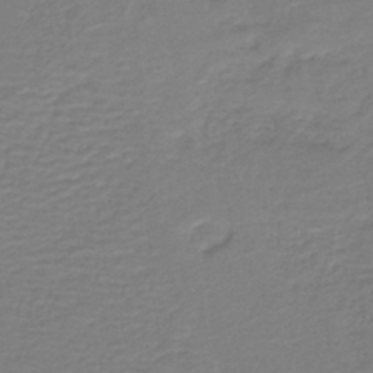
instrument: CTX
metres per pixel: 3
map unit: lHb
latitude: -42.2928
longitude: 52.2550
